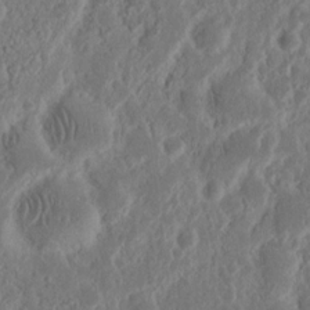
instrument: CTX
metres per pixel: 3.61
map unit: Nhu
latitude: 14.8947
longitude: -73.8773
